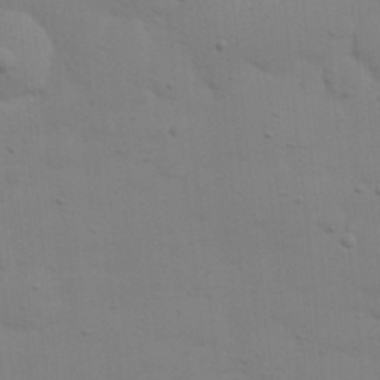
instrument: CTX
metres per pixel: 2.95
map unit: Nhu
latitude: 21.0459
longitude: -73.1593
